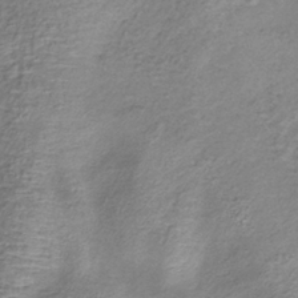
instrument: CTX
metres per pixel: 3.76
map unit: lHb
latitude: -36.3306
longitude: 68.2928
